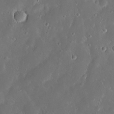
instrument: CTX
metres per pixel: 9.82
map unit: Hve
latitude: -10.9164
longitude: 174.9919
